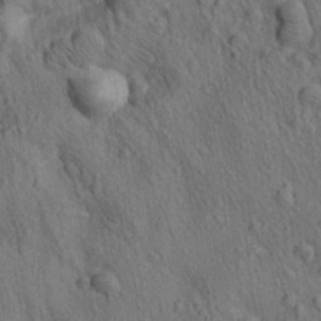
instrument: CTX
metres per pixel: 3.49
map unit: lAa
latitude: 21.9150
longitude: -138.5924
